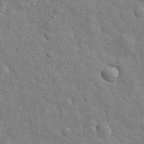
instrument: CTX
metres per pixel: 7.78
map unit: eHh
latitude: 29.3859
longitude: -75.6316
